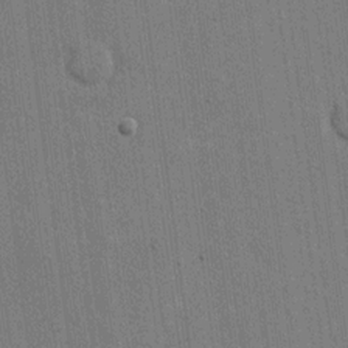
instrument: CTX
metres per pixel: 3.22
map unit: eHh
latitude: 15.7450
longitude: -69.1592
